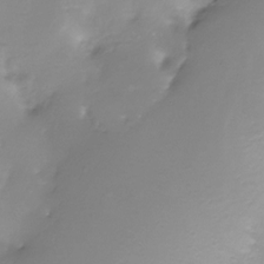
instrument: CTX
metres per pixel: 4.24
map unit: Nhe
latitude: -26.7841
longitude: -109.6127
